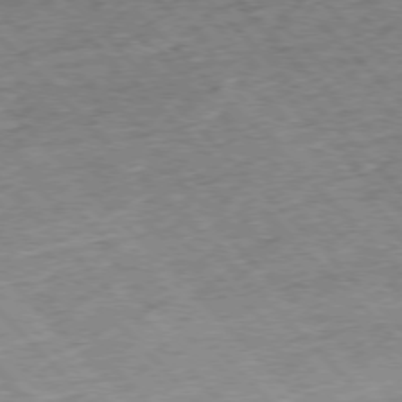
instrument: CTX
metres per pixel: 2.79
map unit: Hpe
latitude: -76.8786
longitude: -15.8584
